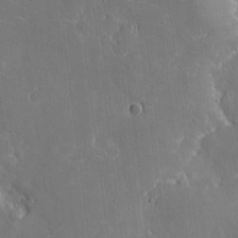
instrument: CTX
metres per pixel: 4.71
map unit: eHh
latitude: 5.0080
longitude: -67.9717
